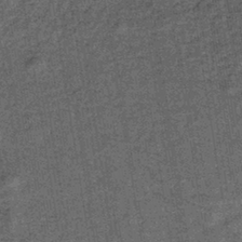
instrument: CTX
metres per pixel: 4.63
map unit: lHb
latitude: -39.1998
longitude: 65.9367
